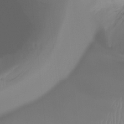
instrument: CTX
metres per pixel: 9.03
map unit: Ht
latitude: -12.5007
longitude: -46.2145
